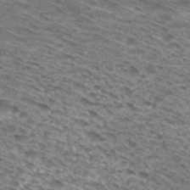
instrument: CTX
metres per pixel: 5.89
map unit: Hto
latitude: 31.2726
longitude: -46.3468
